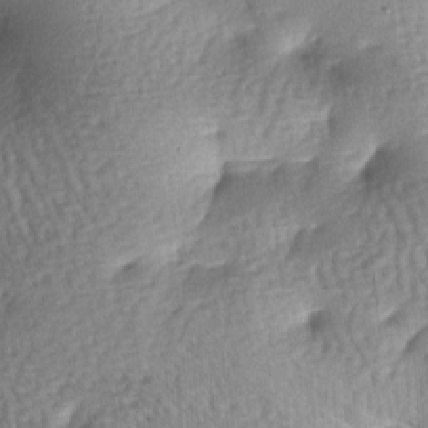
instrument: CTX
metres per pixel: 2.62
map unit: lAa
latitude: -6.7085
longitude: -127.2159
